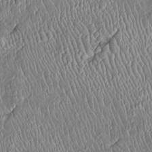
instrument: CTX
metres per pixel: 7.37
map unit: Htu
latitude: -6.0850
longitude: 155.2754
